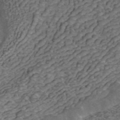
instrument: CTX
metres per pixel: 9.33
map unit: ANa
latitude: 43.5560
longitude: 16.4251
